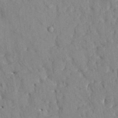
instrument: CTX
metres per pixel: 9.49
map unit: HNhu
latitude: 4.9136
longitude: 10.3495
